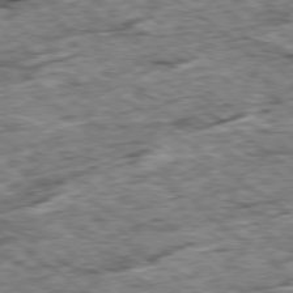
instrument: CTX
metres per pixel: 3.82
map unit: Ap
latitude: -79.5966
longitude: -86.5168
